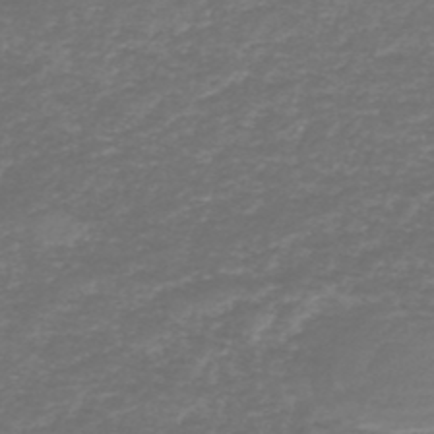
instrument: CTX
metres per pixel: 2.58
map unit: HNb
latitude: -47.6344
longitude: 53.2376
